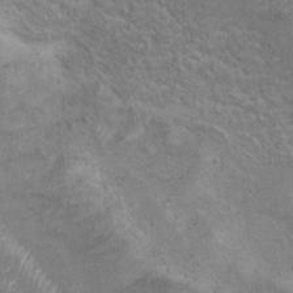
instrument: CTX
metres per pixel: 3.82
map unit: Hto
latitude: 8.6302
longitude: -31.6316
